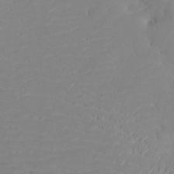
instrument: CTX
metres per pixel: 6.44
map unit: Nhu
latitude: -5.3509
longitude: -92.8569
